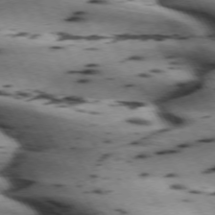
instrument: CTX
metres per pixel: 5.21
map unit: lApd
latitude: 72.5357
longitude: -52.2712
